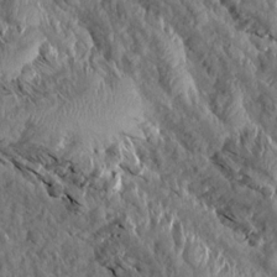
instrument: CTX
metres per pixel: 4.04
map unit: Aa
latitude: 13.7639
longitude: -141.8961
